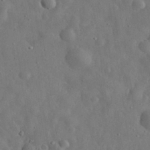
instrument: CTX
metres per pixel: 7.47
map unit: eHh
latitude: 32.7435
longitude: -74.6868
